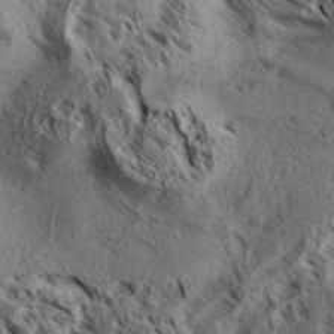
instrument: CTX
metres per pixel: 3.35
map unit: Aa
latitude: 33.5371
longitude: -137.4994
